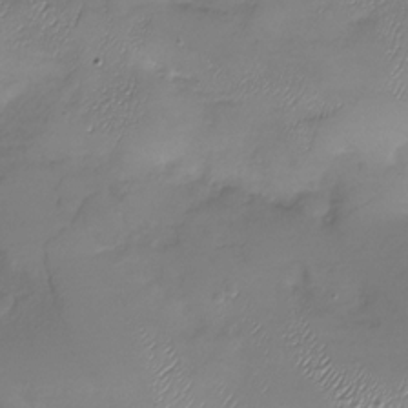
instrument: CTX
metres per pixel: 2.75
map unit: Nhu
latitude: -28.2551
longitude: -59.0459
